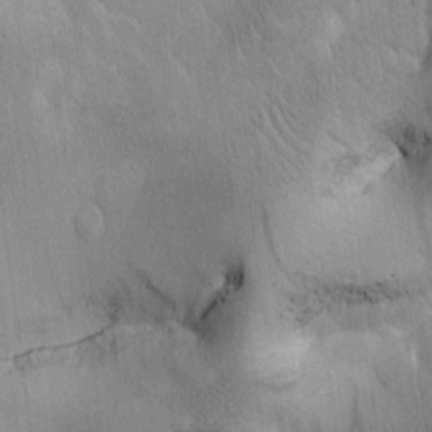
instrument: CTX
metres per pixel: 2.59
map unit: Htu
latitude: 0.7246
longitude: 174.3306
